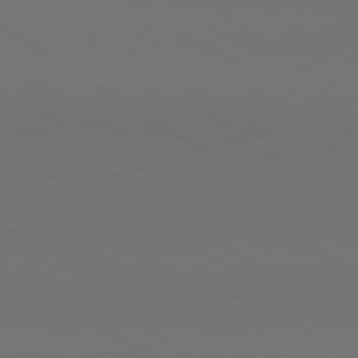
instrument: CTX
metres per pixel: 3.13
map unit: lApd
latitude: 81.1781
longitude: 152.7085
